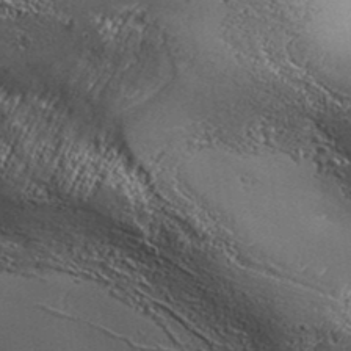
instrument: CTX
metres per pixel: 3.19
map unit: Aa
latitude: 33.6883
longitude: -135.0080
